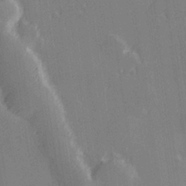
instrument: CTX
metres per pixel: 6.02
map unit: Hve
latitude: 28.1767
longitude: 145.3699
